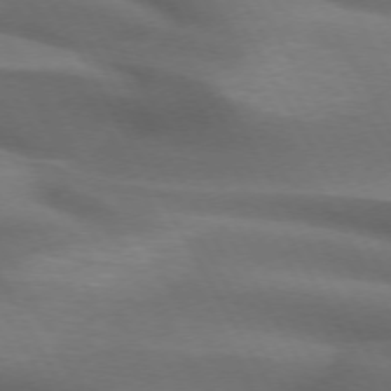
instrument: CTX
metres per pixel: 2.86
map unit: lApd
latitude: 72.4034
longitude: -51.1970
